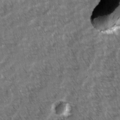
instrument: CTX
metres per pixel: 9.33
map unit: lAvf
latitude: -2.7841
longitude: -113.4615
